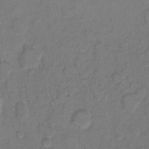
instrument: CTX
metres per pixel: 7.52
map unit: eHh
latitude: 7.8394
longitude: -62.6491
